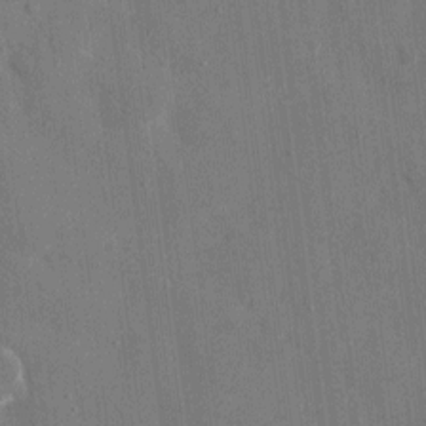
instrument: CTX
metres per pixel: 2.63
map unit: eHh
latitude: 8.4223
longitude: -68.2145
